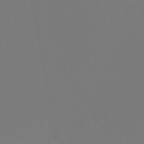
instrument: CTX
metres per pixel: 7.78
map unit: lHb
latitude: -46.4629
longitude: 65.7856
